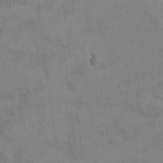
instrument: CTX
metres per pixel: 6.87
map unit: Ht
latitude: 10.6302
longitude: -33.0458
